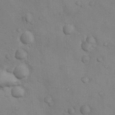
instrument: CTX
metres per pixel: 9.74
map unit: Nhu
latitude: 6.4223
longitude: -24.0444
